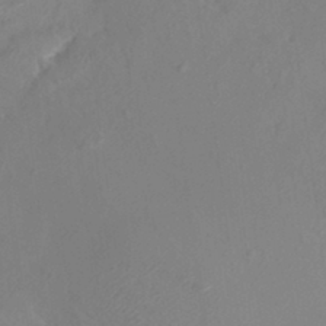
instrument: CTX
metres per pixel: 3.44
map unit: HNhu
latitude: 7.5749
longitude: -0.8758
